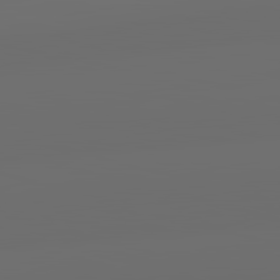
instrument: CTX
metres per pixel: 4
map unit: lApd
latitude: 83.7260
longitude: -130.8002
